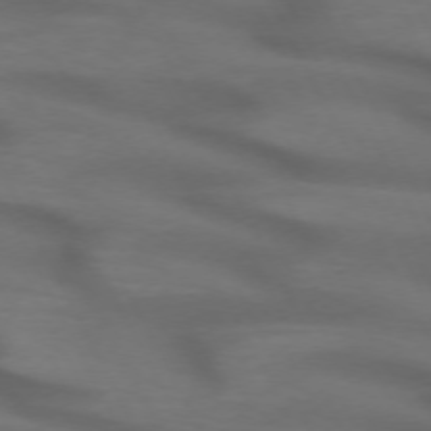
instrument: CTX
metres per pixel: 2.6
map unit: lApd
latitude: 71.8961
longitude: -50.5356
